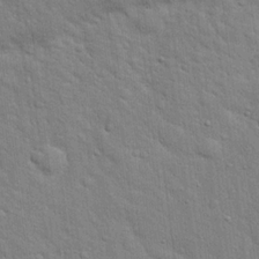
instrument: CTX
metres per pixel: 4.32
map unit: Hto
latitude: 18.8002
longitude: -51.7449
